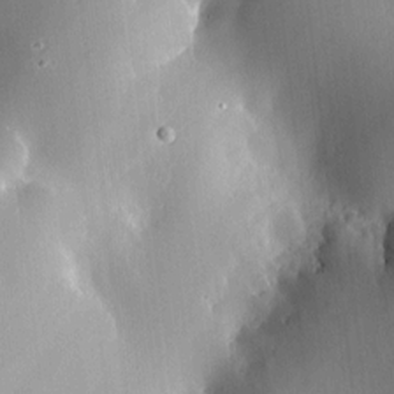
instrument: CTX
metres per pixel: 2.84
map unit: HNhu
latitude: 6.9703
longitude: 14.7275
